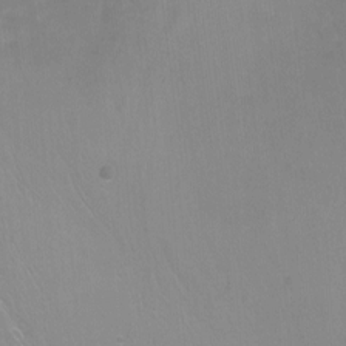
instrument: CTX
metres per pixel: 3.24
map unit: Nhu
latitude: -6.1039
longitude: -49.1781
